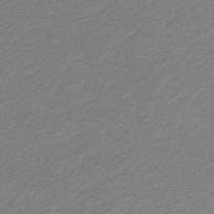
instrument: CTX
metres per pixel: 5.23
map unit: lHb
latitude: -46.9730
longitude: 58.0283
